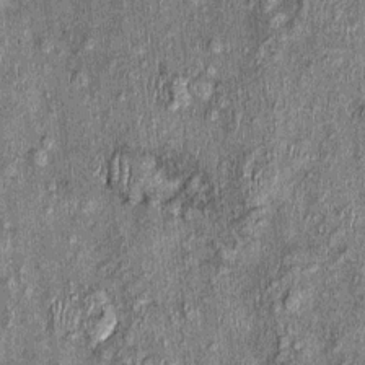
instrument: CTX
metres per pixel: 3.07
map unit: Nhu
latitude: -0.1228
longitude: -15.1026
